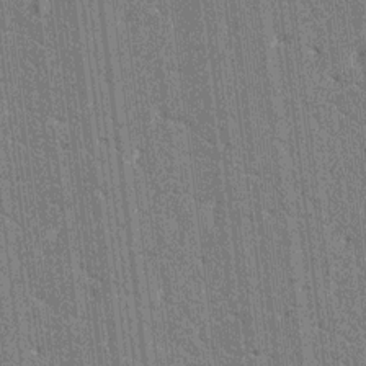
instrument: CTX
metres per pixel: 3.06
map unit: HNhu
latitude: 7.0269
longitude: -5.9528
